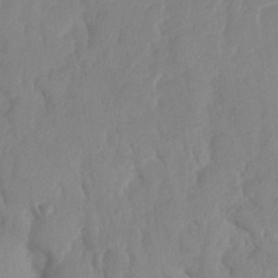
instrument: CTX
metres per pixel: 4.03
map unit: HNhu
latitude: -24.0661
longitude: 49.7478
